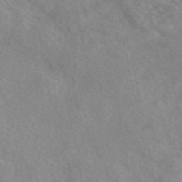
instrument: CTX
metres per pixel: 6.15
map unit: eAb
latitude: 50.1766
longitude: 117.6532
